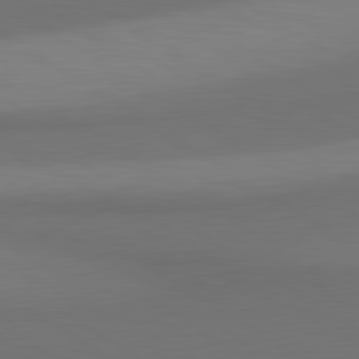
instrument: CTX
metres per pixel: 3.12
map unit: lApd
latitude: 80.7813
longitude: 160.7274
